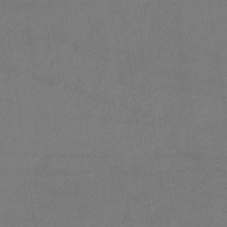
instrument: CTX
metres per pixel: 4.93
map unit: HNb
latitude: -33.1620
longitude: 54.4062
